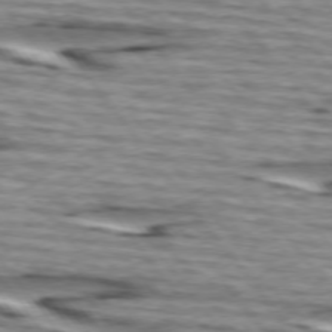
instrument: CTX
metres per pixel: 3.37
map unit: lApd
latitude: 74.5924
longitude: -72.6302
